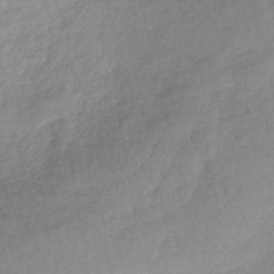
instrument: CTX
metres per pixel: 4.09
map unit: HNhu
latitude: -40.9542
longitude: 94.9163
